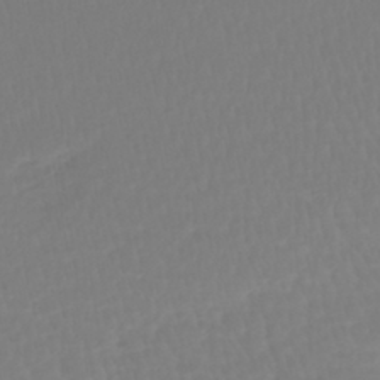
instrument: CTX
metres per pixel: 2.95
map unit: lHb
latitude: -42.8030
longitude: 60.3684
